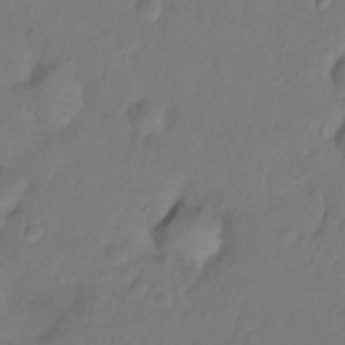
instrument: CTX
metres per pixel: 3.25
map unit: Ht
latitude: -9.4643
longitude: -36.1011
